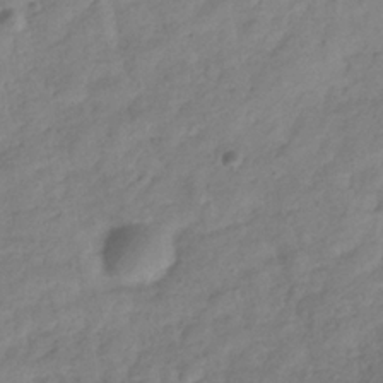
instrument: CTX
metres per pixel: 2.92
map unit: Hve
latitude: -32.4818
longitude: 89.9178
